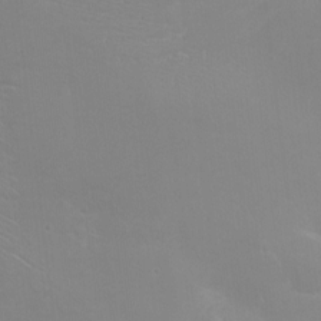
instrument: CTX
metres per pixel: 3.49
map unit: Ht
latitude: -1.6911
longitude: -16.3278
